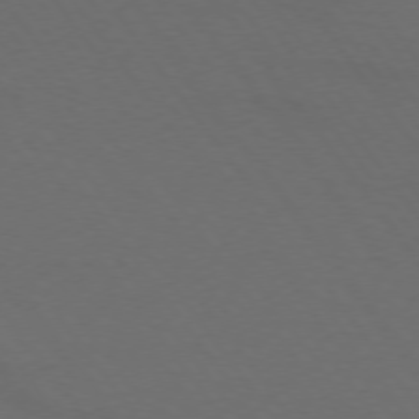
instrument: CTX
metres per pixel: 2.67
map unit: lApd
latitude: 73.8962
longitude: -72.5357
